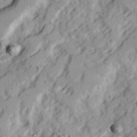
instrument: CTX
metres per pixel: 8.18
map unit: Ave
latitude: 22.1767
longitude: -131.7261
